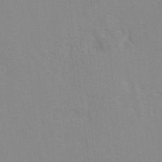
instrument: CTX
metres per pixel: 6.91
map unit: Hto
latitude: 7.7072
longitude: -34.7435
